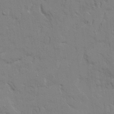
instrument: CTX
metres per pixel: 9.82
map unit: Ave
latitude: 22.0822
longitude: -130.2334
